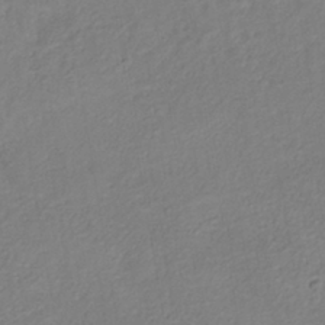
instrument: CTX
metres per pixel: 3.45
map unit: HNhu
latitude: -40.7463
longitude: 108.6518
